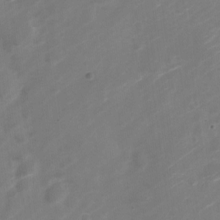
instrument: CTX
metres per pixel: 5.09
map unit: Nve
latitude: -20.8786
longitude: 107.5966
